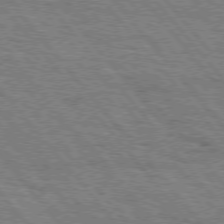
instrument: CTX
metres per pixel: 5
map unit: Hpe
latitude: 75.6316
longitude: -153.5182
